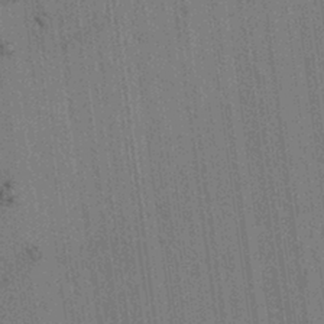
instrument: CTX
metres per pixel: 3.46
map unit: lAvf
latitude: 7.3104
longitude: 164.5763
